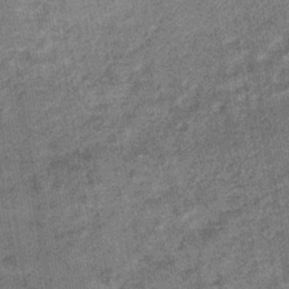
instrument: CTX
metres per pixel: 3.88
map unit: HNhu
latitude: -41.4643
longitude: 91.2565
